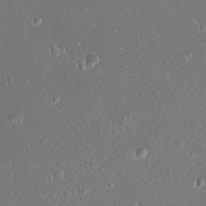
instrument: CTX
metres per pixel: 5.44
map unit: eHh
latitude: -9.3887
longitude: -69.6316
